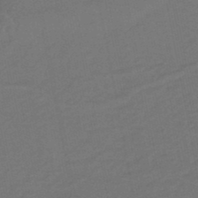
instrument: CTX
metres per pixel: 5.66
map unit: eHb
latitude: -47.5777
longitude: 87.5399
